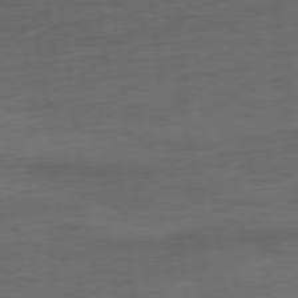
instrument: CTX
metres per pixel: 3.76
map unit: Ap
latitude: -77.1053
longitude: -74.0633
